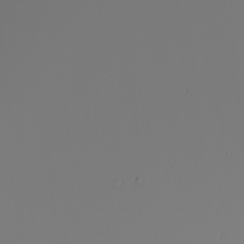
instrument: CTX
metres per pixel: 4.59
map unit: Nhu
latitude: -5.4832
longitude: -95.8206
